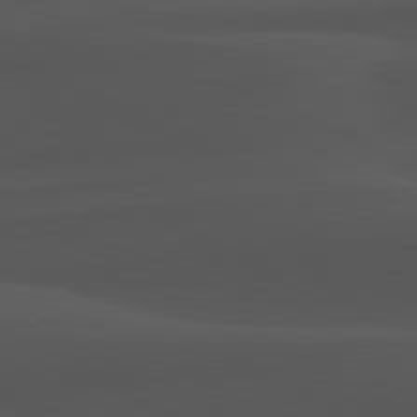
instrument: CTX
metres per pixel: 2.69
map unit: lApd
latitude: 81.9717
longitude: 127.9556
